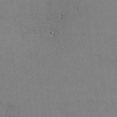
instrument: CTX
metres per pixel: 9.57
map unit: lHvf
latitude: -13.3132
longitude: -101.8772
